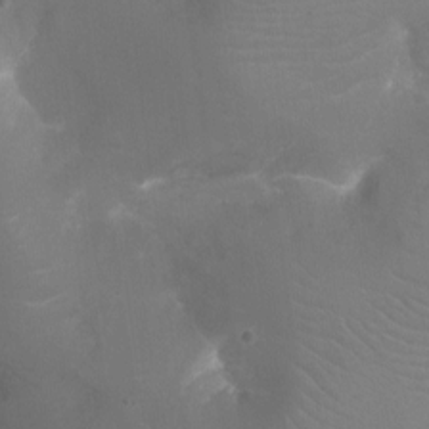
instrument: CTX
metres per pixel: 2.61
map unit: Ht
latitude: -17.4266
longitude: -43.8772
